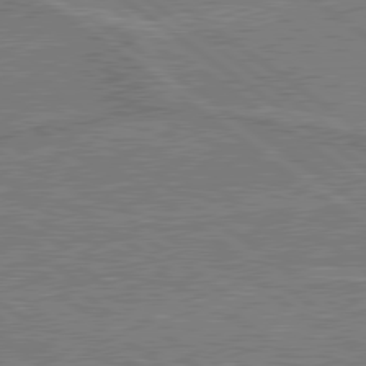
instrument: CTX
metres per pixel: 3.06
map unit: lApd
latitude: 79.7072
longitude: 167.3699
